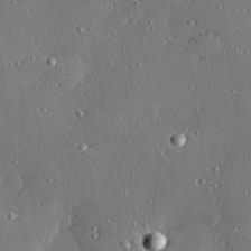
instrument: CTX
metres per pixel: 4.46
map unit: Hve
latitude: 28.4979
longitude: -91.1214
